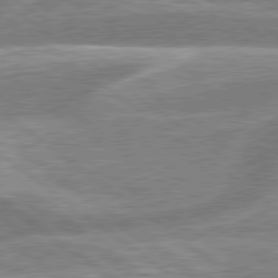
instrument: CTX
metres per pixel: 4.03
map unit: lApd
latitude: 79.1781
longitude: -158.6680
